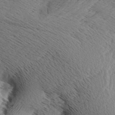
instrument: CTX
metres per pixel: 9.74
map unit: Aa
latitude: 7.9906
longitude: -141.1970
